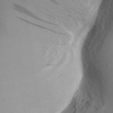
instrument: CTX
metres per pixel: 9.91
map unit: Aa
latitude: 31.2915
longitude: -141.3481
